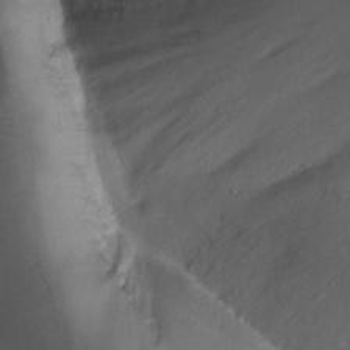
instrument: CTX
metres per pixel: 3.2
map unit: Nhu
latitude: -12.6330
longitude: -73.9717
